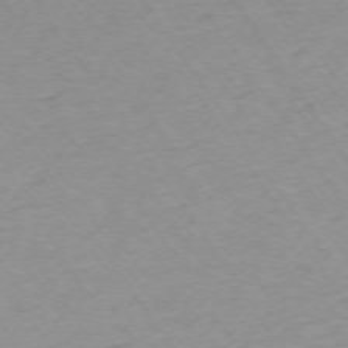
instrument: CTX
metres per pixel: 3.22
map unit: Ap
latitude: -73.8800
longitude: -85.2915
